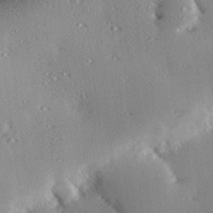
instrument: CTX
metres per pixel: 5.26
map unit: eHh
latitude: 22.7057
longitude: -90.1011
